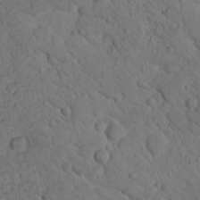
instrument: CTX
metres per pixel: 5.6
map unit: lHvf
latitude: 14.1011
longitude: 178.5951
